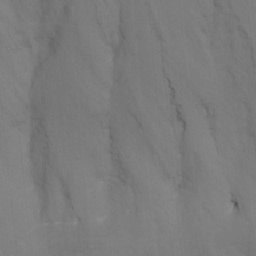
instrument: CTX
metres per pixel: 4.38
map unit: Nhu
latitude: -15.3510
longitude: -56.6301
